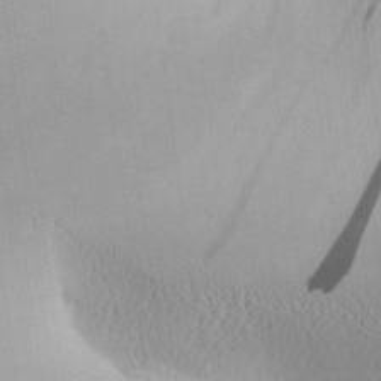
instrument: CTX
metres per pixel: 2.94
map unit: Aa
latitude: 26.5735
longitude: -137.2915
